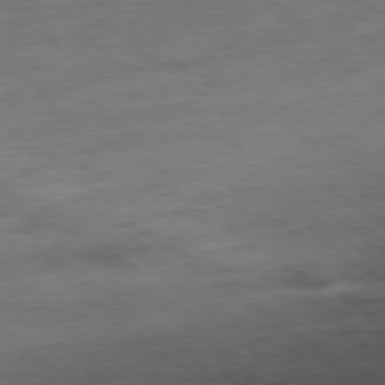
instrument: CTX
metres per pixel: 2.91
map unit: Ap
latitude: -79.8800
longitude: -70.6679
